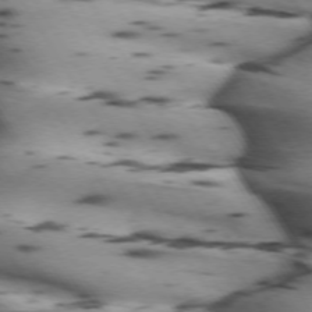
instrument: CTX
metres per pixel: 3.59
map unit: lApd
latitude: 72.4412
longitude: -52.8947
